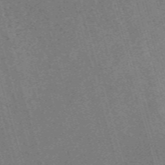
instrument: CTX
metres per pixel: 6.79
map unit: Nve
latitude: -59.0864
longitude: 63.9556
